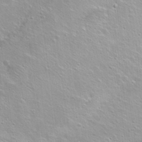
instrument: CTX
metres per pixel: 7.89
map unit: Hto
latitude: 25.7449
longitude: -45.0080
